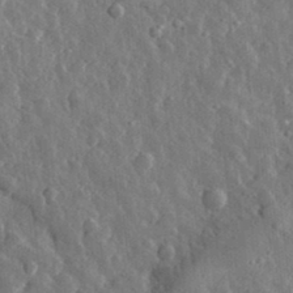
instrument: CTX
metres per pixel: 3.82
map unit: eHh
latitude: 33.0458
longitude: -80.2333
